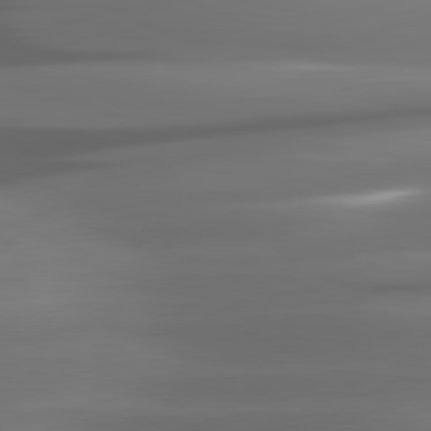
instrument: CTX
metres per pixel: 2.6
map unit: lApd
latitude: 81.3293
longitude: -142.9703
